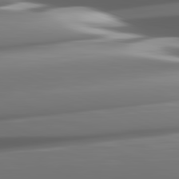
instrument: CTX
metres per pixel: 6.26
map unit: lApd
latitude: 82.1011
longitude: -148.5168
